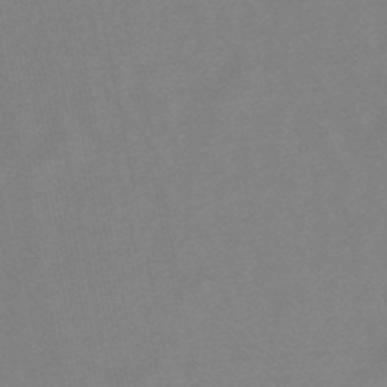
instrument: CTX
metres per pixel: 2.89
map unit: lHb
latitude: -48.6897
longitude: 72.4818
